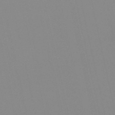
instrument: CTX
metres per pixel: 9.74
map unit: eHh
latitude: -53.4832
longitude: -24.9324
